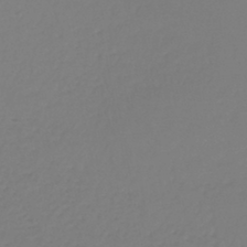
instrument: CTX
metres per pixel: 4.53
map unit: lHb
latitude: -45.4643
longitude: 62.2739
